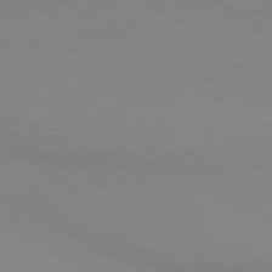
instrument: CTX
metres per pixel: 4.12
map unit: lApd
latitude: 80.4223
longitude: 139.1053
